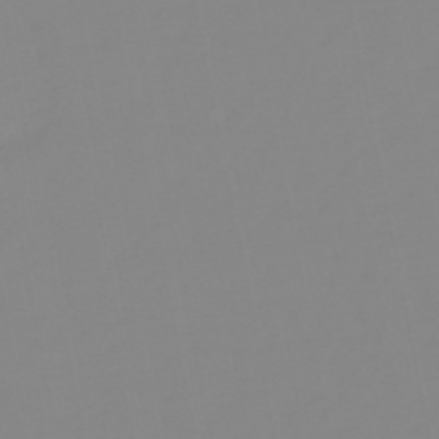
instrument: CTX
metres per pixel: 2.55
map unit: eHb
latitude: -48.8975
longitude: 84.8974
